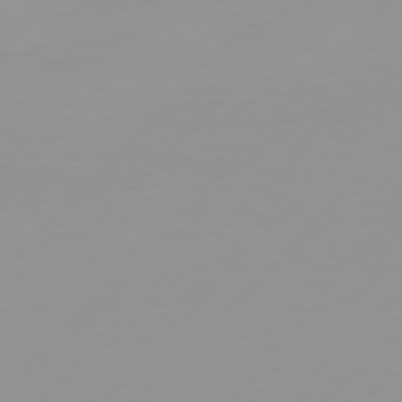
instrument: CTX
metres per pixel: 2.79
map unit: Hpe
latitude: 77.0647
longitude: -138.8569
